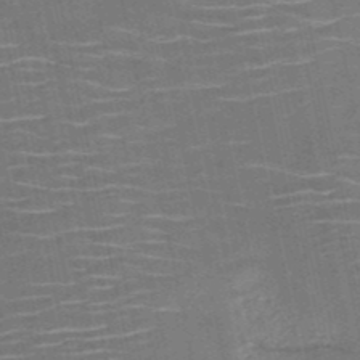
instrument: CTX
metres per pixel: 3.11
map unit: HNb
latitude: -50.9920
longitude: -47.4049
